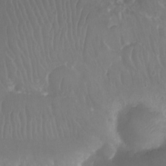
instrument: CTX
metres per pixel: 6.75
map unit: Ht
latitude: -11.7289
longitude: -43.4615
